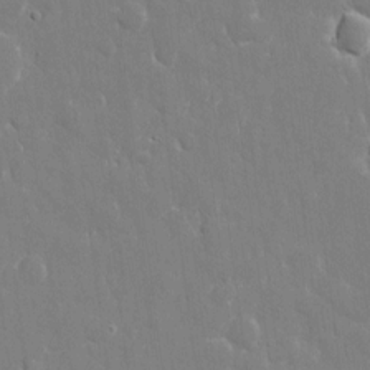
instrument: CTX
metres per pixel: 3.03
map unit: eHh
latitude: 8.9514
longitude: -69.7261
